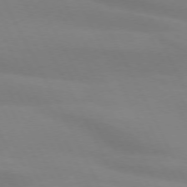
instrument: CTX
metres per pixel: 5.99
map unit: lApd
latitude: 73.4427
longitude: -48.4790
